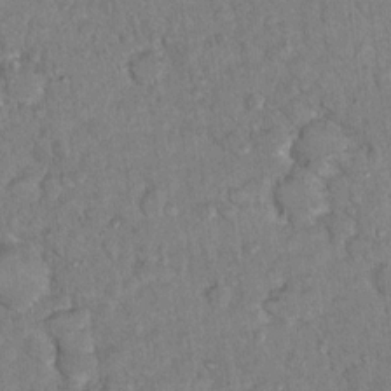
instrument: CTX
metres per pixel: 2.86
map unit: Hto
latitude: 13.1781
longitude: -37.2537
